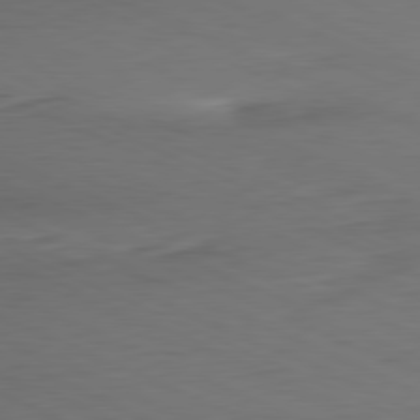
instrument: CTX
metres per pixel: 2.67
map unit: Ap
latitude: -81.3510
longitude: -68.2334
